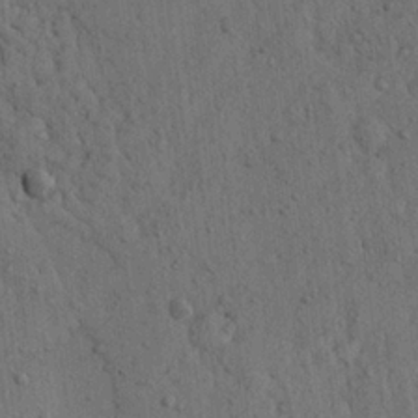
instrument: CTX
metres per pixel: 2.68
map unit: Ave
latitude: 23.7261
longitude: -134.3845
